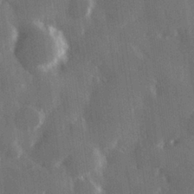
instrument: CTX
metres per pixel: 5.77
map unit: Hve
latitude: 28.1767
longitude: 149.0676
